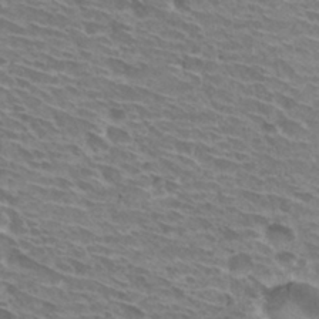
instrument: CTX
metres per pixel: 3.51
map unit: Hto
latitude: 30.3845
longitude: -42.4223
